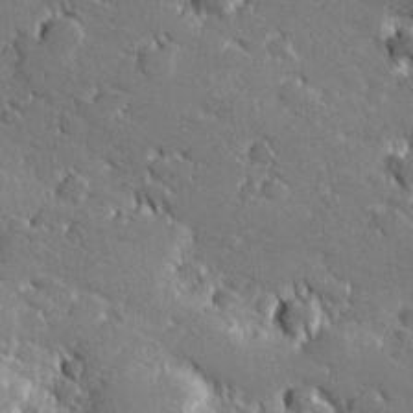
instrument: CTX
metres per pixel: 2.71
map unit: lHvf
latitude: 27.5938
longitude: 141.0675
